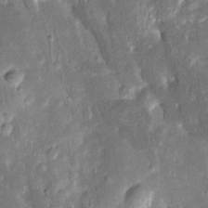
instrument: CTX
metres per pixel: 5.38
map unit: Htu
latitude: -0.7275
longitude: 149.3510
